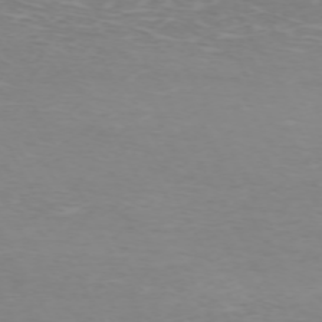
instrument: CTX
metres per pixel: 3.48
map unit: Hpe
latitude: -71.7289
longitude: 12.1984
